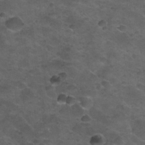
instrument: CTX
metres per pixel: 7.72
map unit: Nhu
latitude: 31.8962
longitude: -53.4049
